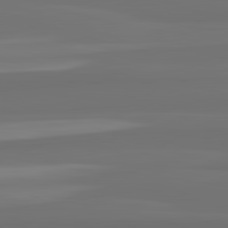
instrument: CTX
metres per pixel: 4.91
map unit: lApd
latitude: 82.9135
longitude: 165.2754
